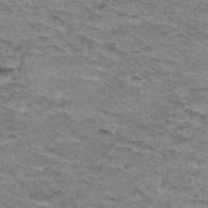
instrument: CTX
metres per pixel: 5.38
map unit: Hto
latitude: 36.3279
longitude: -43.1025
